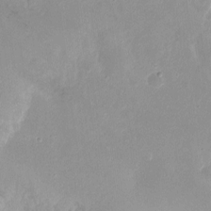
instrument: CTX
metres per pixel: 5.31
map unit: Nhu
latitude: -8.4440
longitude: -45.4237
